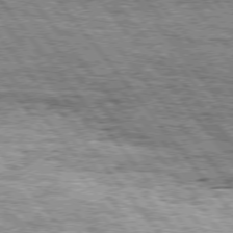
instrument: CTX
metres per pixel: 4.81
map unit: Hpe
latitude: 75.1025
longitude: -156.9135
